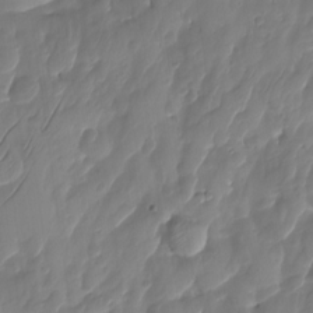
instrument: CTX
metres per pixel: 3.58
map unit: HNhu
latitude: -25.3698
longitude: 50.0661
